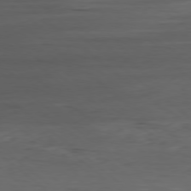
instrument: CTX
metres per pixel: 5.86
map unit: Ap
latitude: -79.2187
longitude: -59.7828
